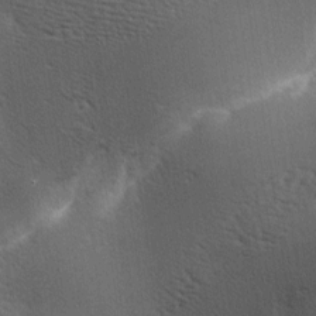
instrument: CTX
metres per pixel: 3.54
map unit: lAa
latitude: -6.9353
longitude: -125.5938
